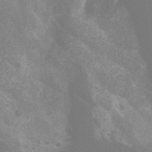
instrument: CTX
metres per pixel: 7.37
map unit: Ht
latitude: -4.2361
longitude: -62.1389
